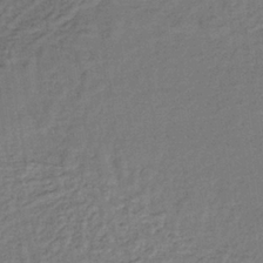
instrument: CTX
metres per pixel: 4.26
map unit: lHb
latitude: -35.3510
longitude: 66.2173
